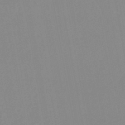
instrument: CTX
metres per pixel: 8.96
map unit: lHb
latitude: -44.6896
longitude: 76.8597
